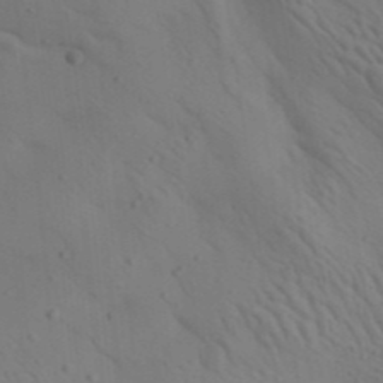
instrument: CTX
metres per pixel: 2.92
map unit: Aa
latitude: 22.8380
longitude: -138.5357
